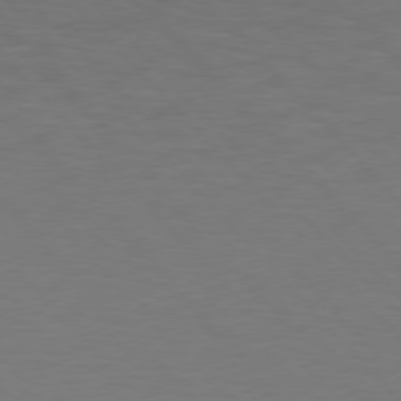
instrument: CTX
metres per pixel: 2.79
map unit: Hpe
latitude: 76.7435
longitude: -155.6505
